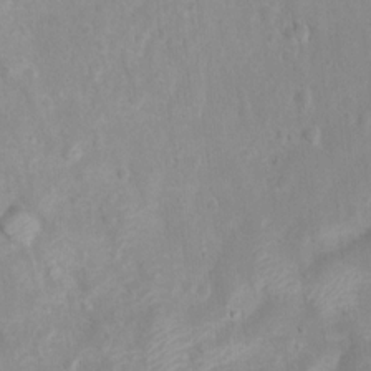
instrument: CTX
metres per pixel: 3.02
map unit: Htu
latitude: 3.4615
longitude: -21.9717
